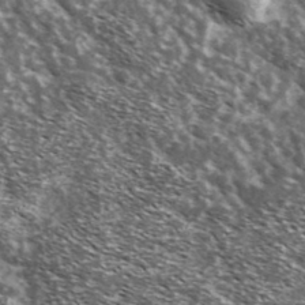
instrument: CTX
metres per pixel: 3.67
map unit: Ave
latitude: 37.8772
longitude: -108.4034
